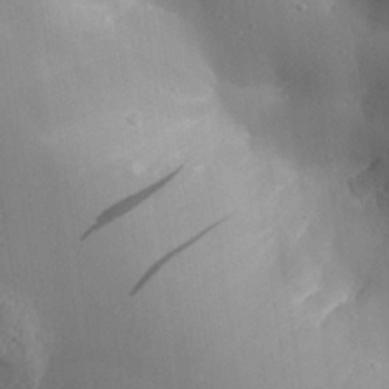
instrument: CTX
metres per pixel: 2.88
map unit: Aa
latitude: 29.6883
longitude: -131.8206
